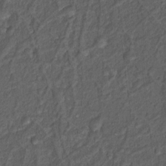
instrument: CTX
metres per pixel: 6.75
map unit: Nhu
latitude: 12.5168
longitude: -28.4979
